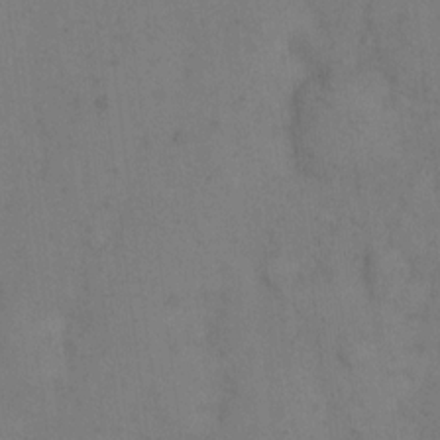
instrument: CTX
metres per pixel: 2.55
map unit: eHh
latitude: 9.5371
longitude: -63.0459
